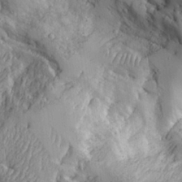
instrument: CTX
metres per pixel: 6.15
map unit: Aa
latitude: 25.8772
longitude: -127.3482
